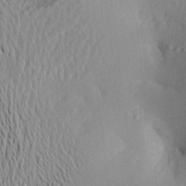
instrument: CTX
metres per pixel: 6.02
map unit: Aa
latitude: 20.2145
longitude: -145.1403
